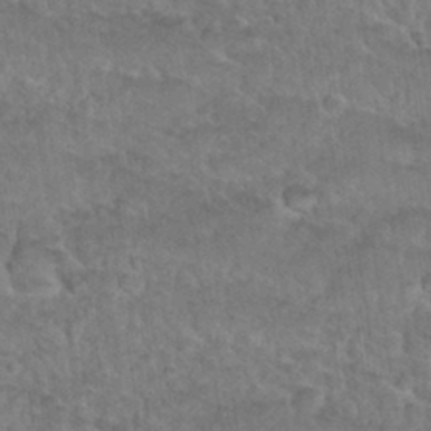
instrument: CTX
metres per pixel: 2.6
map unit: Nhu
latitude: 30.9514
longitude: -51.8394
